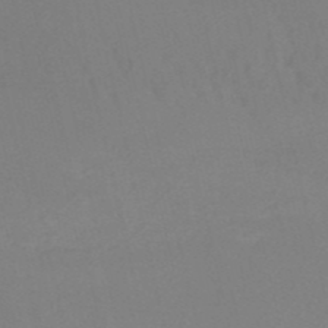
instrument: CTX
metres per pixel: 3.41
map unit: HNb
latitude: -52.0850
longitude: -50.4790
